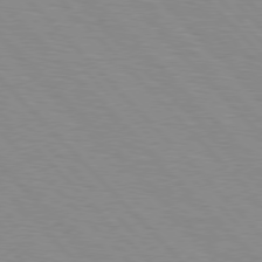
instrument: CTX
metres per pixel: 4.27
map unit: Hpe
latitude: 76.6490
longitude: -154.5546
